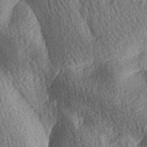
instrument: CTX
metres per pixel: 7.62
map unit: lAa
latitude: -7.4265
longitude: -127.7072
